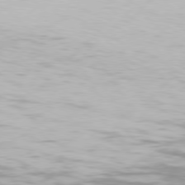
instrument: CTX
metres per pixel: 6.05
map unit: Hpe
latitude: 77.2348
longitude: -131.9528
